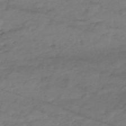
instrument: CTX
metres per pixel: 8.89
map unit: eHh
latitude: -51.5777
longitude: -24.4034
